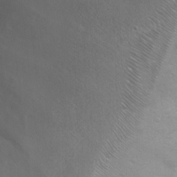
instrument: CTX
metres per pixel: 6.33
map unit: Ht
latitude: 2.6490
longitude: -28.5734
